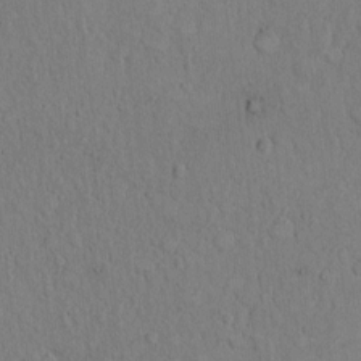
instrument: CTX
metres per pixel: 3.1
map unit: Hto
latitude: 8.8569
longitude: -60.6490
